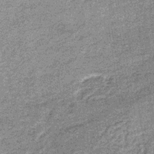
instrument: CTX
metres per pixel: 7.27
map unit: lHb
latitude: -37.0675
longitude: 65.3699
